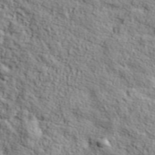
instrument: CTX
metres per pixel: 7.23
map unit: lHvf
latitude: 37.3671
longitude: -86.8002
